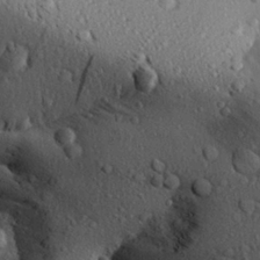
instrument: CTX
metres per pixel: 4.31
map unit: Aa
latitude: 27.5182
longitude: -134.1577
